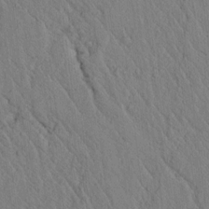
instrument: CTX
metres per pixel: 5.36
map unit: lAvf
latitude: 6.5735
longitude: 160.3117
